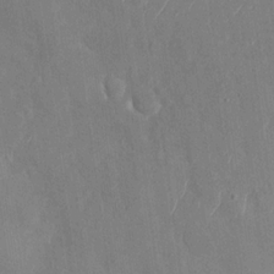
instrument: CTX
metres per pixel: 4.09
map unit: Nhu
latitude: -29.3699
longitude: -59.7261
